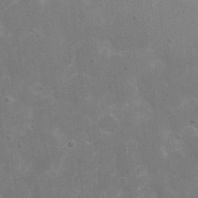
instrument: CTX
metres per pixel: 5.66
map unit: eHh
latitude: 17.5371
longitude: -72.4412
